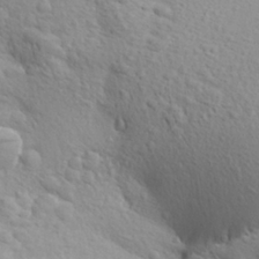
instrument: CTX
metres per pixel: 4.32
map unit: Aa
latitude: 26.2523
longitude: -144.1955
